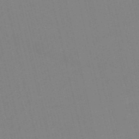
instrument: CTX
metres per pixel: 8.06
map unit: HNb
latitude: -52.4629
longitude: -44.7624
